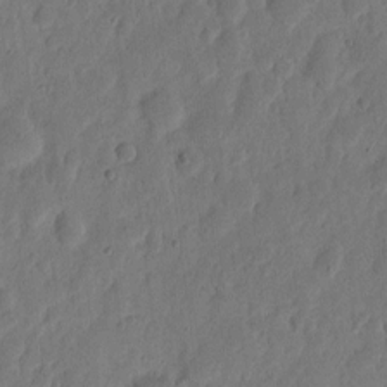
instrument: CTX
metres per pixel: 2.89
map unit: eHh
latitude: 6.6301
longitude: -71.6505
